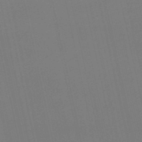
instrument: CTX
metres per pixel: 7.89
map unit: lHb
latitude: -47.0675
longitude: 60.7463
